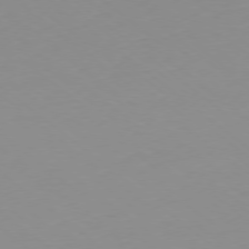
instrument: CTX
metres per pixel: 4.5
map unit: Hpe
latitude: -78.5195
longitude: 13.2565
